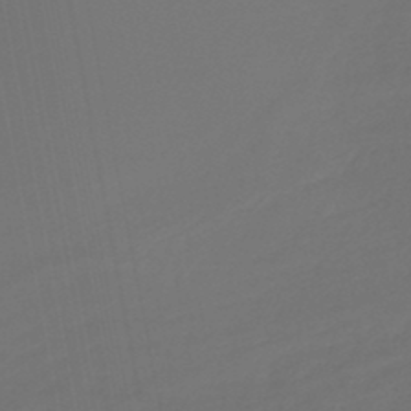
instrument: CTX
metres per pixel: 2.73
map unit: lHb
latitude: -47.0108
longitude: 74.4629
